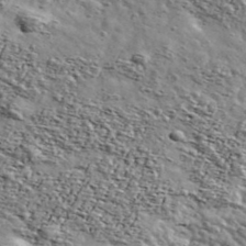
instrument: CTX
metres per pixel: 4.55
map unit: Ave
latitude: 41.7260
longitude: -108.8380
